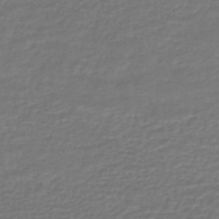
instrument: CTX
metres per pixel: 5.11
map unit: HNhu
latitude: -46.6518
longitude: 96.3118
